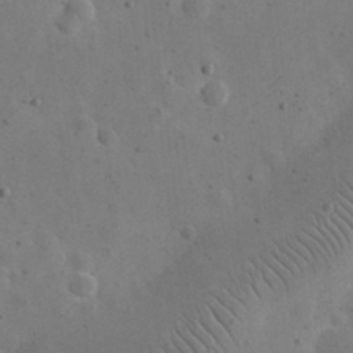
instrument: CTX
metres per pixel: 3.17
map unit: eHh
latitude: 25.0080
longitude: -67.3292
